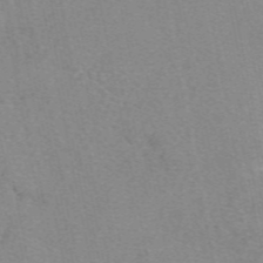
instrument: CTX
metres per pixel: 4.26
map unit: eAb
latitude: 49.5938
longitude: 106.3496
